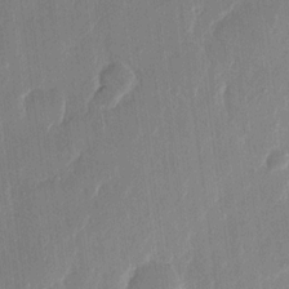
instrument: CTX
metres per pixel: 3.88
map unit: eHh
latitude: 13.8206
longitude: -69.4427
